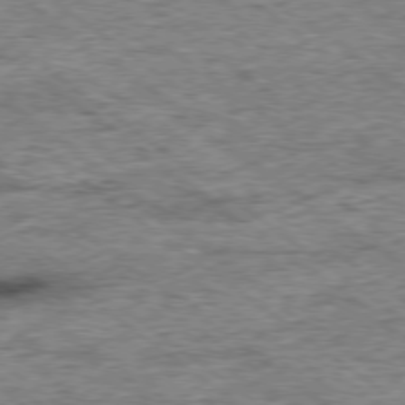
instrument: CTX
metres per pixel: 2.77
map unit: Ap
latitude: -78.8219
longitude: -85.9150
